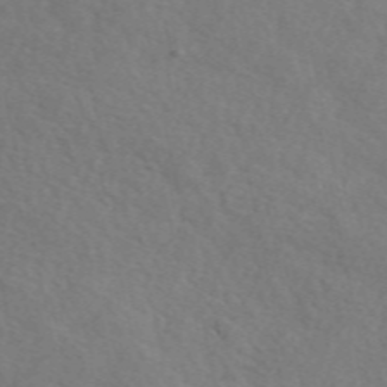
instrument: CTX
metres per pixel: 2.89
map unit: eAb
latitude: 50.3467
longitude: 117.3509
